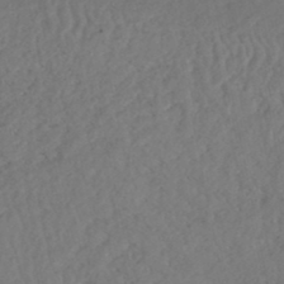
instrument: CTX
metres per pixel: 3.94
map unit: HNhu
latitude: -48.3118
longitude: 98.0283
